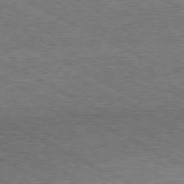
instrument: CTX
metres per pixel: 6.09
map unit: Hpe
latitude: -81.1620
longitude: 21.3131
